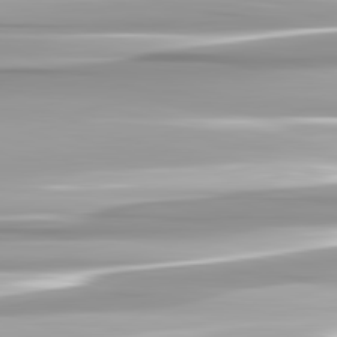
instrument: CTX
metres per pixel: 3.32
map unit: lApd
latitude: 82.5923
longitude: -139.5371
